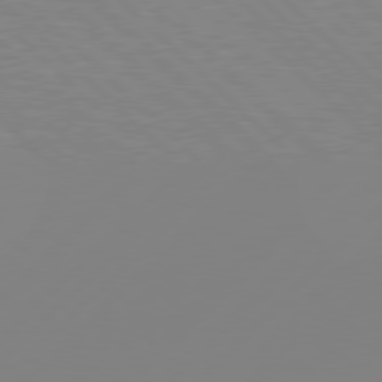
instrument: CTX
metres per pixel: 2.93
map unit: Hpe
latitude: 78.1200
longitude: -138.9703
